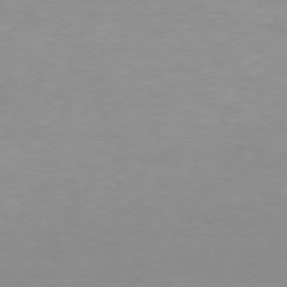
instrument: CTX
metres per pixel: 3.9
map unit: Hpe
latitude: 77.6316
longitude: -161.9717
